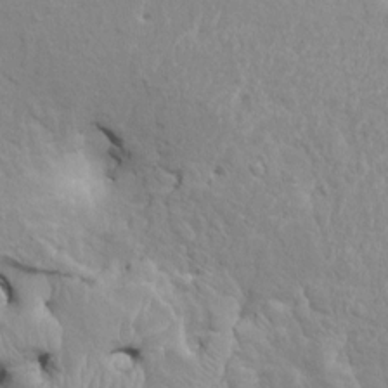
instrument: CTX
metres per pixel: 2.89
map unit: HNhu
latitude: 7.8394
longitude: -4.0444
